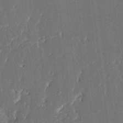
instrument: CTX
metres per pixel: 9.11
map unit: HNhu
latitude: 5.4237
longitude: -6.1767
